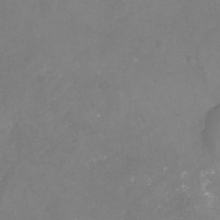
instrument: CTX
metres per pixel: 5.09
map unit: Nhu
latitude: -24.1795
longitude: -57.8394
